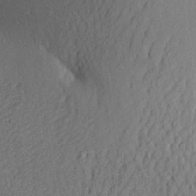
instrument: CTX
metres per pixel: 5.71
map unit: Aa
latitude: 27.4238
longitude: -145.2159
